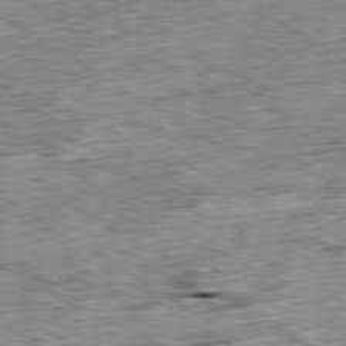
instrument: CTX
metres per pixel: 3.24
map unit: Ap
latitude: -80.1606
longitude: -85.1403
